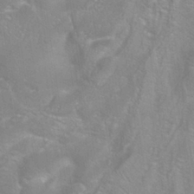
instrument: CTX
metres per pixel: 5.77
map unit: ANa
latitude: -37.8611
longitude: 95.5021
